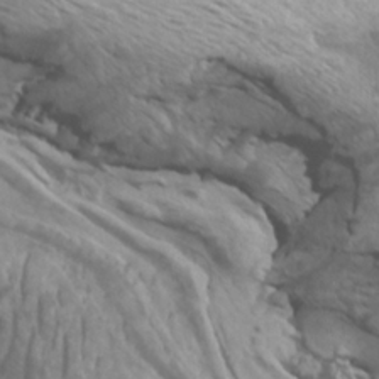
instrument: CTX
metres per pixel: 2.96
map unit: Htu
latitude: -6.2361
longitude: -75.3482
